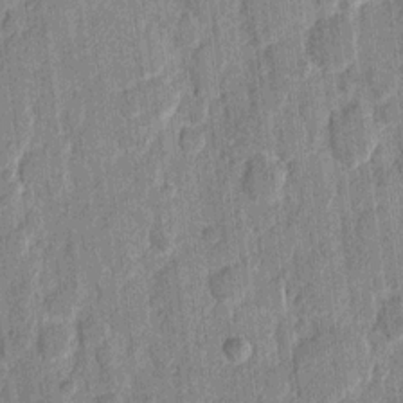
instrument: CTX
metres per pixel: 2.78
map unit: eHh
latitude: 11.4993
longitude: -66.2522
